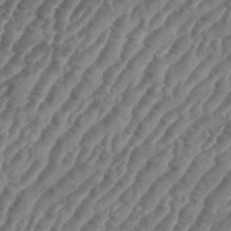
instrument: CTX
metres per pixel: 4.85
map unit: eHh
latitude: 35.9717
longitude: -135.8205
